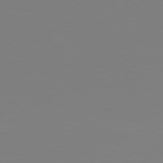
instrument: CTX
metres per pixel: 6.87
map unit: Hpe
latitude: 78.1011
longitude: -129.8016
